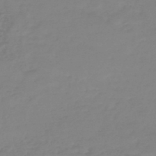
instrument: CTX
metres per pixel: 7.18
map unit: HNb
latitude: -46.1417
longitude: -35.1592
